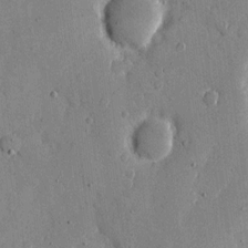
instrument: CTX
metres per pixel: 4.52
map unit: eHh
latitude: 11.0836
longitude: -67.3670
